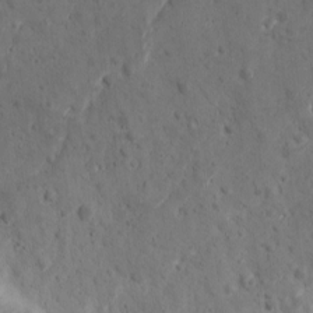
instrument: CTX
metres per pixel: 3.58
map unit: Ave
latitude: 11.4993
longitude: -103.9717
